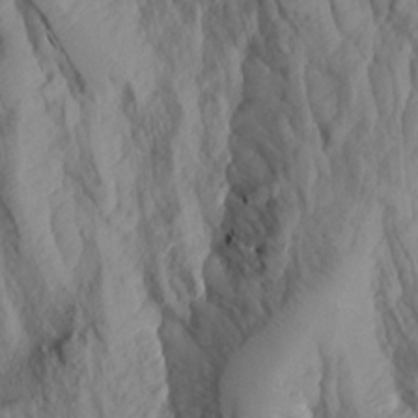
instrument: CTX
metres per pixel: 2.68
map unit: Aa
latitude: 19.5749
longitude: -146.4412
